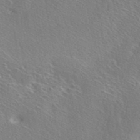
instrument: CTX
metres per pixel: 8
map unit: ANa
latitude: 41.4049
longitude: 50.8974
